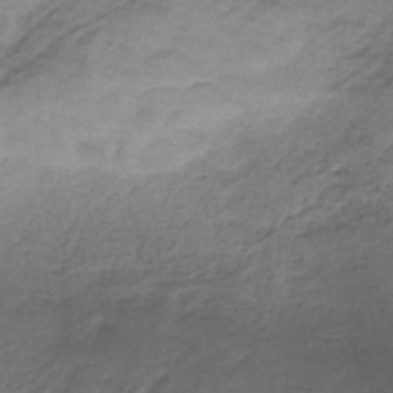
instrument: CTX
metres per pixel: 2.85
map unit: HNb
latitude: -33.6155
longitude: 62.8786
